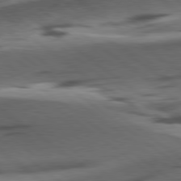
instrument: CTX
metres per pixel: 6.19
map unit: lApd
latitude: 79.1403
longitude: -50.8569
